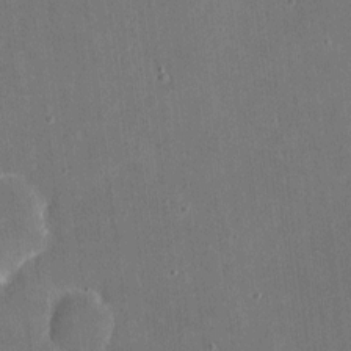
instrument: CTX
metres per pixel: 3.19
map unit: eHh
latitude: 4.8758
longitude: -66.9324
